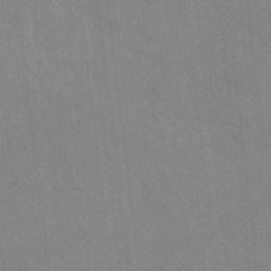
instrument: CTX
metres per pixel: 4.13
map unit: Ht
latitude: -9.5588
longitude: -38.9136
